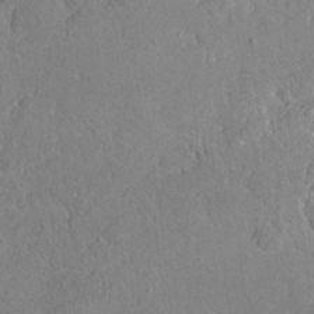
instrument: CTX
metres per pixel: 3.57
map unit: HNhu
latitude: 4.7624
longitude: 3.7288
